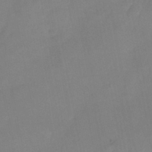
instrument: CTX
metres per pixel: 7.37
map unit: Nhu
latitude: -25.8233
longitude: -69.7828
